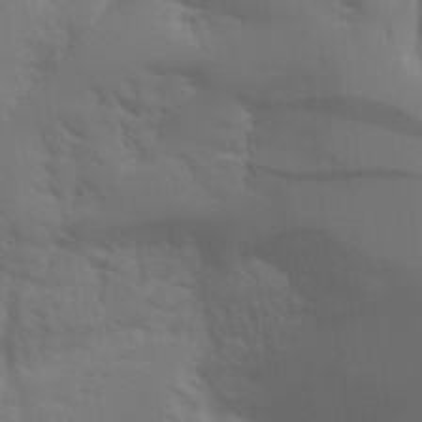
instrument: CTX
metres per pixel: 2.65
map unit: Aa
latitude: 27.5371
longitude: -131.6127
